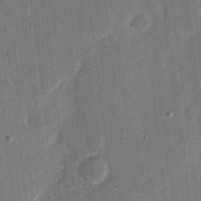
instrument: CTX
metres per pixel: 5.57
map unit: eHh
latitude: 11.0081
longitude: -70.1011
